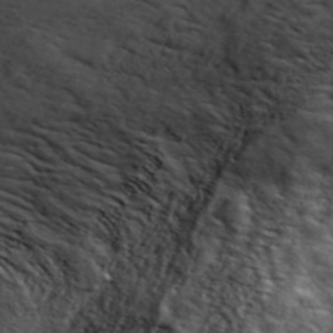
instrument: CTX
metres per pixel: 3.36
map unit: ANa
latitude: 47.6316
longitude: -82.9702
